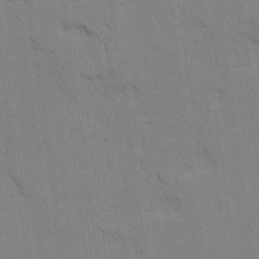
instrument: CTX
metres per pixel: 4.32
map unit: Ave
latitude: 23.3671
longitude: -130.2523
